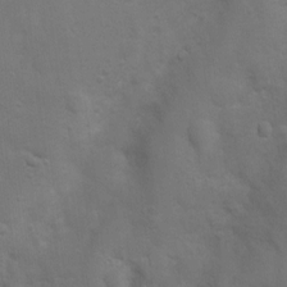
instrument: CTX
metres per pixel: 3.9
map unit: Nhu
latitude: 5.1781
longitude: -24.6490
